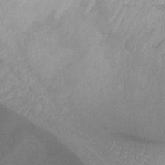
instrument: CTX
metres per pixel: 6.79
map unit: Ht
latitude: 3.6883
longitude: -29.1025
